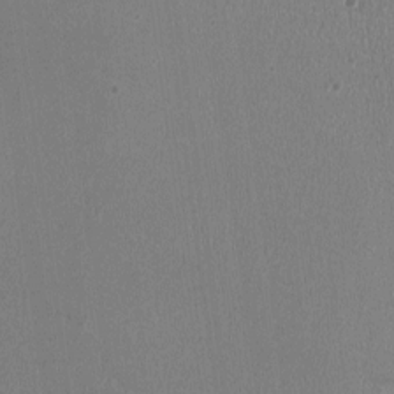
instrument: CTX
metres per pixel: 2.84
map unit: HNhu
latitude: -2.9919
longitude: -2.4412
